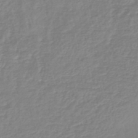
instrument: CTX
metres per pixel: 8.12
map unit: lHb
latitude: -45.4265
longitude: 78.9730
